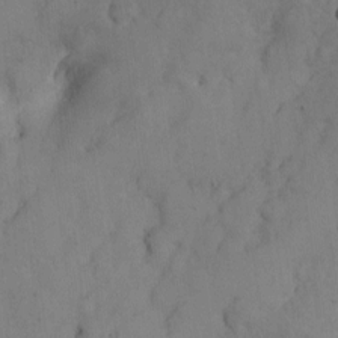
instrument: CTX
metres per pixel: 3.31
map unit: Nhe
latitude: -1.2754
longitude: -58.8569
